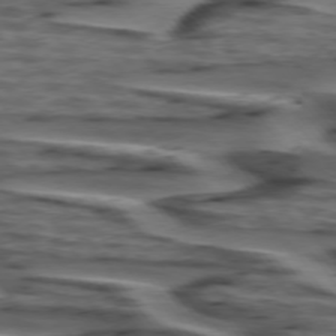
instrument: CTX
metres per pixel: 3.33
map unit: lApd
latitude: 75.4426
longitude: -71.4426
